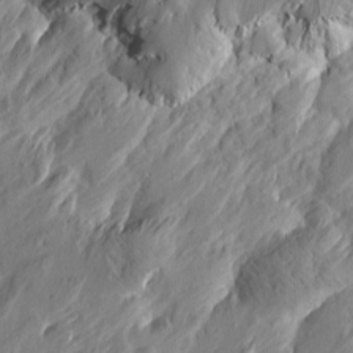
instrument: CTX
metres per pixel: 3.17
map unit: Htu
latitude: -3.2942
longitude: -178.4790
